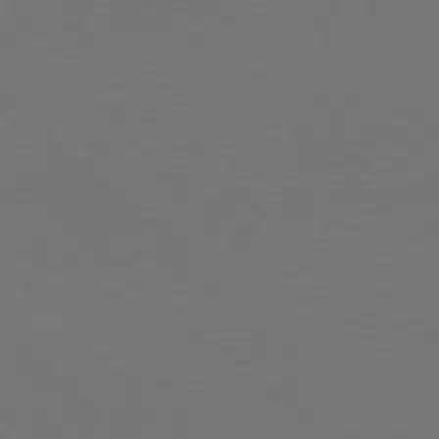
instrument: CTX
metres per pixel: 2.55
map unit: Ap
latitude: -78.0850
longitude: -91.9339
